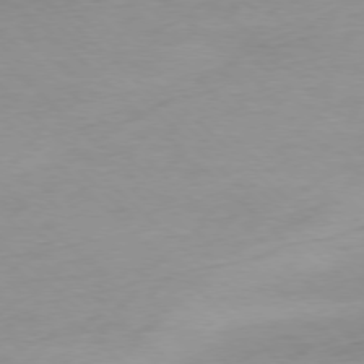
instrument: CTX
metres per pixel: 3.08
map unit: Ap
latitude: -77.8422
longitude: -70.8569
